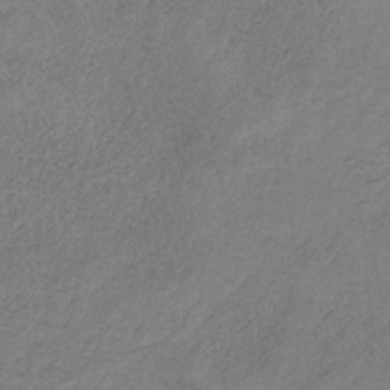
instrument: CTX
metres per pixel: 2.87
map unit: HNb
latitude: -32.4629
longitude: 58.8596
